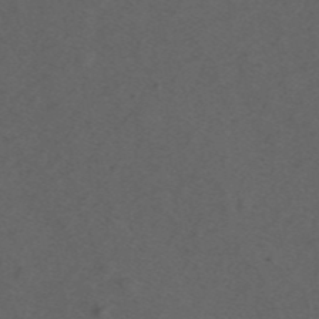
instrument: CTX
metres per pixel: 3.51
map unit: ANa
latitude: 44.0255
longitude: 27.2942
